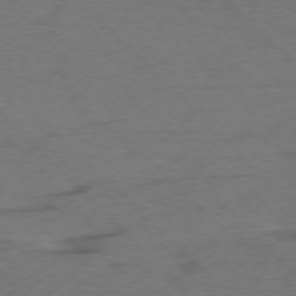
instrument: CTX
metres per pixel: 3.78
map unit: Ap
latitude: -75.8423
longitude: -78.7435
